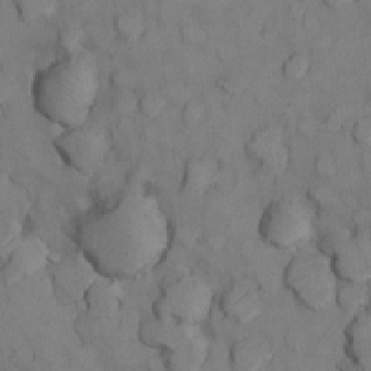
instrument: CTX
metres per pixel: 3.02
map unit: Nhu
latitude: 13.2159
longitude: -29.2348
